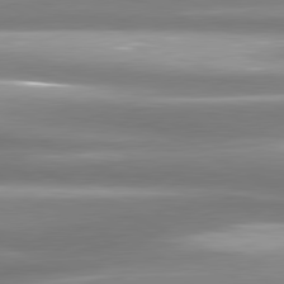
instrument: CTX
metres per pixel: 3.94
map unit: lApd
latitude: 80.9325
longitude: -135.9150
